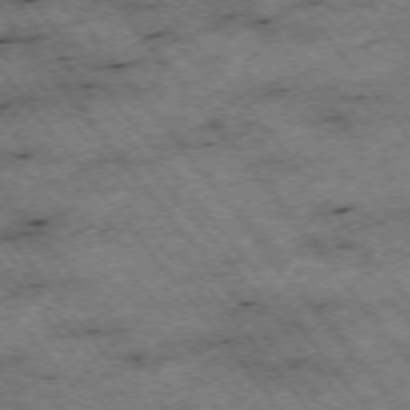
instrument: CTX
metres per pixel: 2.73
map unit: Hpe
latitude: -75.1809
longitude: 4.9163
